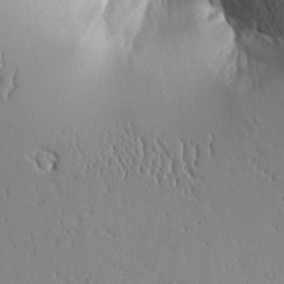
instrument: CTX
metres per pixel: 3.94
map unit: Aa
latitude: 10.1578
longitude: -129.4615
